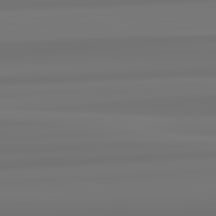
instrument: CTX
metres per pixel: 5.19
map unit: lApd
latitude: 82.8191
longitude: 170.1795
